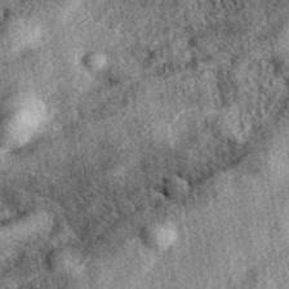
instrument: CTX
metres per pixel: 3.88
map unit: eAb
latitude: 39.3104
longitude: 108.8597
